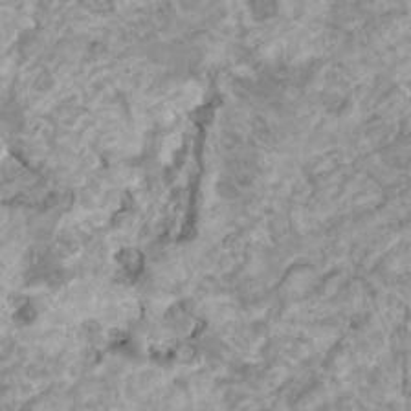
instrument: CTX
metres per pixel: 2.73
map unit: HNhu
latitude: 3.5938
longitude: -2.8758
